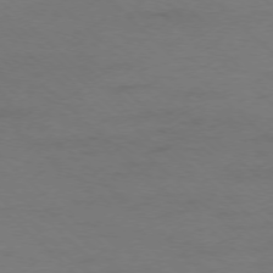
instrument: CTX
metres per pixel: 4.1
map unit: Ap
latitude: -76.3873
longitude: -77.2915
